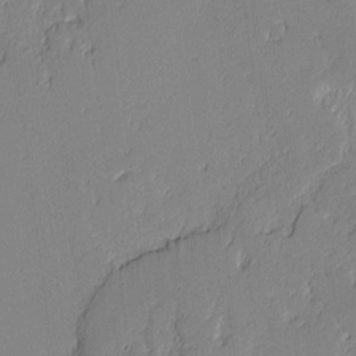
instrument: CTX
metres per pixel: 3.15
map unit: lAvf
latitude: -0.9164
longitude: -108.3467
